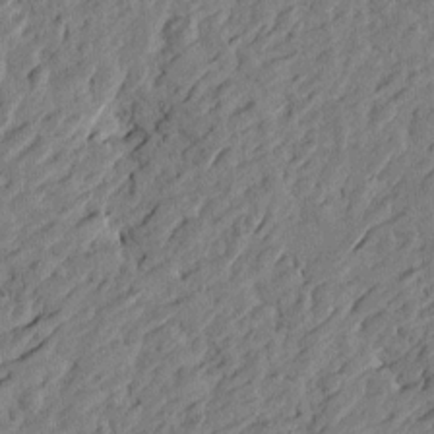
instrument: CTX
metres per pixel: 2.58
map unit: Htu
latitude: -3.4454
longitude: -179.3482
